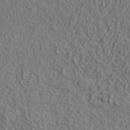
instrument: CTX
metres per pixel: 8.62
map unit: lHvf
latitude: 41.2725
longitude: -88.3657
